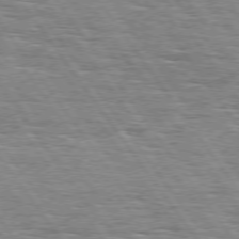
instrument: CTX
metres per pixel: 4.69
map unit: Hpe
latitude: 74.6302
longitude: -138.7057
